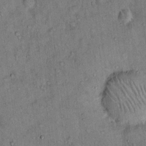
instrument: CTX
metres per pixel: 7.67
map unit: Hto
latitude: 14.0822
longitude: -59.2348
